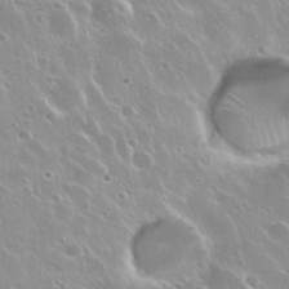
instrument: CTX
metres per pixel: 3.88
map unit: Nhu
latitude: 30.3845
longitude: -55.5560
